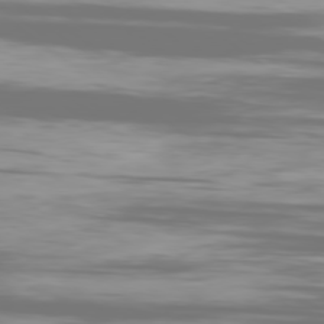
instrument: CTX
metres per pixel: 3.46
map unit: Ap
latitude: -79.4265
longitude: -60.3089
